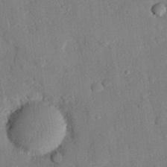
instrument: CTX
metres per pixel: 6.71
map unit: eHh
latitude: 26.7057
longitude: -79.0270
